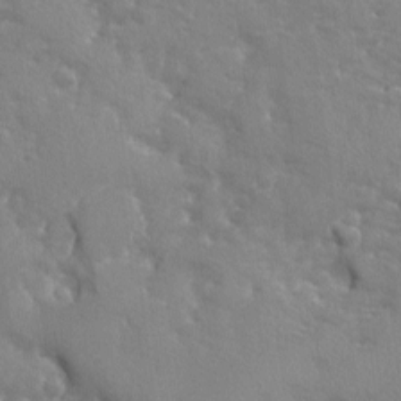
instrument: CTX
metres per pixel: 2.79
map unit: Ave
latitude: -9.0297
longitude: -117.6505
